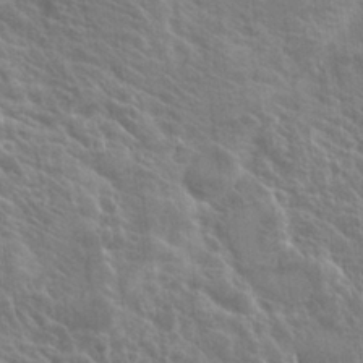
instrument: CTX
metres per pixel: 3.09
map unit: Hto
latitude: 23.7072
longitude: -38.9136
